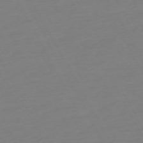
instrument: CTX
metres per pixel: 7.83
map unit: Ap
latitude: -73.8989
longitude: -69.4616
